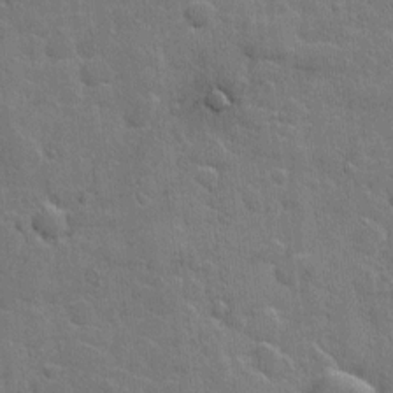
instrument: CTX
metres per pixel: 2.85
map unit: Hto
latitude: 5.2915
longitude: -61.8205
